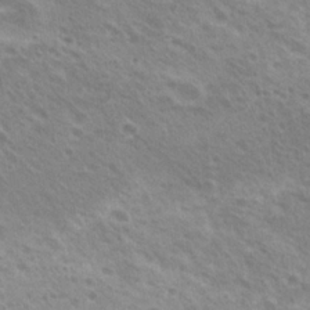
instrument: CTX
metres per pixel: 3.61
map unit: Hto
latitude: 22.7624
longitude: -31.4427
